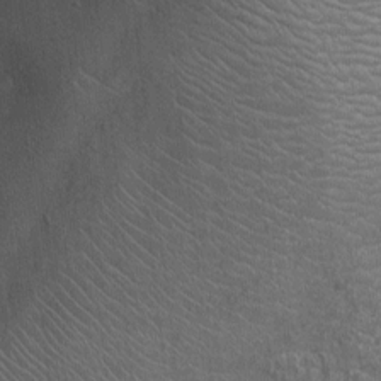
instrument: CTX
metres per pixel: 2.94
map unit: Ht
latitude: -2.9352
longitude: -15.9906
